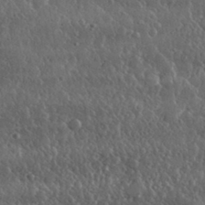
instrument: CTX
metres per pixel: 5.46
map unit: lHvf
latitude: 31.9717
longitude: -90.7624
